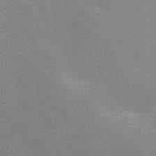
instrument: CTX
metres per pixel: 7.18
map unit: Nhu
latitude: 25.4993
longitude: -54.2711
